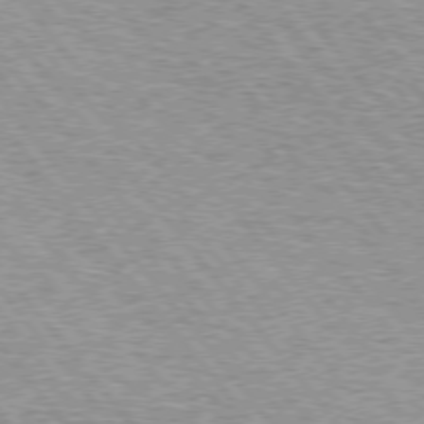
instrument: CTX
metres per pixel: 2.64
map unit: lApd
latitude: 74.9325
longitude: -76.8569
